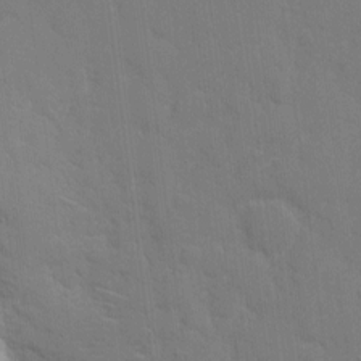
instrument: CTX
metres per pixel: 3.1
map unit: eHh
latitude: 5.9528
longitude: -67.3103
